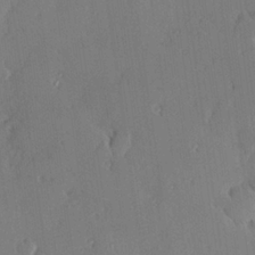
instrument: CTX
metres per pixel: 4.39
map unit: Hve
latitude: 24.7057
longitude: -93.1781
